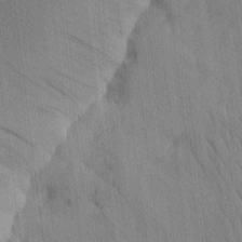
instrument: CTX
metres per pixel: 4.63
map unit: HNhu
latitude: -3.0108
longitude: 14.3496
